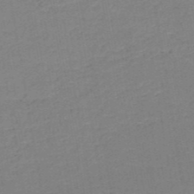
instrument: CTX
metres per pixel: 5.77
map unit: HNb
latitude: -50.2361
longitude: -48.6302
